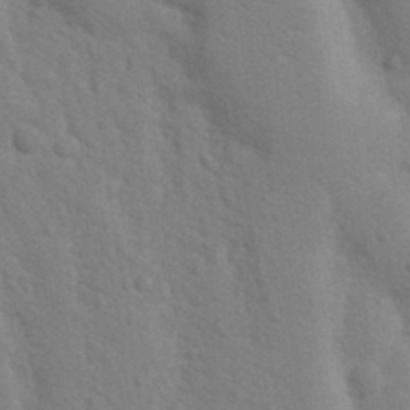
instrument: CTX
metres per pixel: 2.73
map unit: Nhu
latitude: 18.4412
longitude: -76.4034
